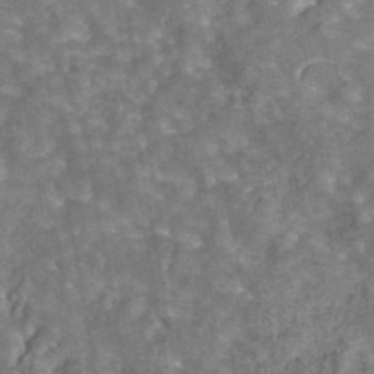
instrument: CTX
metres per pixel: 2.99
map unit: eAb
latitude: 44.0822
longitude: 106.4251
